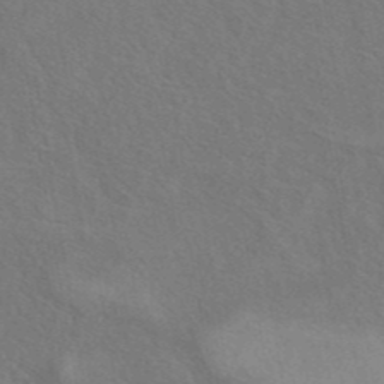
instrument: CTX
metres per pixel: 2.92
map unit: eAb
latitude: 42.7057
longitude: 110.0283
